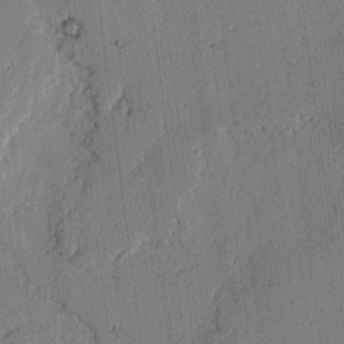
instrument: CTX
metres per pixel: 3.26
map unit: lAvf
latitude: -1.9556
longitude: -108.1766
